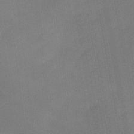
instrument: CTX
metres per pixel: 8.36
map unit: Ave
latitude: -0.2740
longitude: -114.1010
